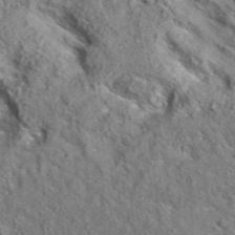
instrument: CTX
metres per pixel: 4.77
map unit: eAb
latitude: 36.1578
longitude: 107.9556
